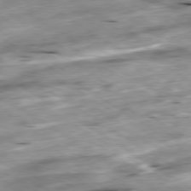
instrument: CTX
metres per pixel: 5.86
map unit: Hpe
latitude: -79.4265
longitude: -20.4979
